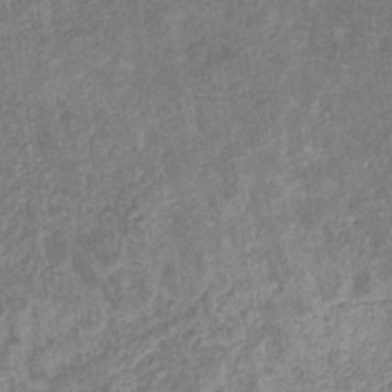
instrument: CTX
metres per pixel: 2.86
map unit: eHb
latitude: -31.8800
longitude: 72.6140
